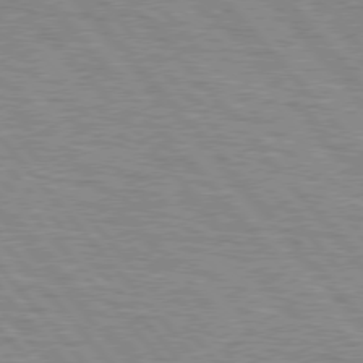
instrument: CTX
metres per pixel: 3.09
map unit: lApd
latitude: 76.2900
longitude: -76.3845
